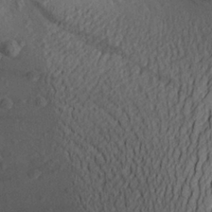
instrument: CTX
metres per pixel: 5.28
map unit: Aa
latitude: 25.9906
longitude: -144.7813
